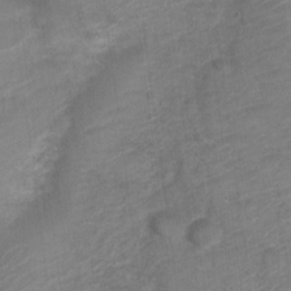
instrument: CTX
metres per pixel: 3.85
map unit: Nve
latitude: -18.4440
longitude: 107.0109
